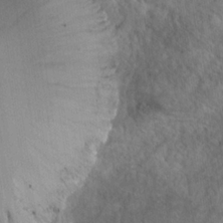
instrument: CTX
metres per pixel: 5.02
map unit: Nhu
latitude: 17.9339
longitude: -33.1592
